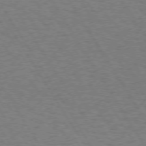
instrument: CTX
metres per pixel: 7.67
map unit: Hpe
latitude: 72.8380
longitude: -129.4615
